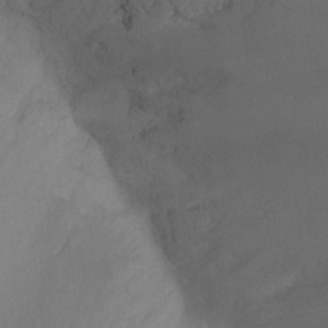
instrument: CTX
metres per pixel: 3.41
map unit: Ht
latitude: -8.8975
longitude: -33.4237
